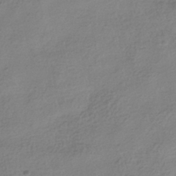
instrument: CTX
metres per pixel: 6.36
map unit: HNhu
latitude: -41.2565
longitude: 98.9730
